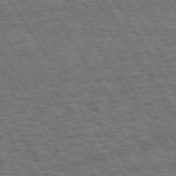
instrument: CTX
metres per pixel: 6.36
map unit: Hpe
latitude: 73.6127
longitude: -126.4601
